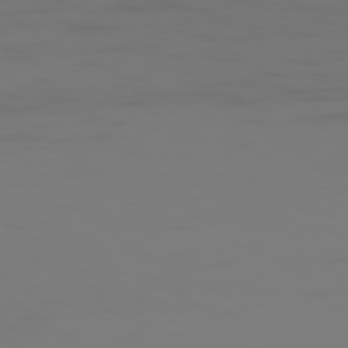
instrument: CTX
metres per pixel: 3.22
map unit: Ap
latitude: -78.5384
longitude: -79.7639
